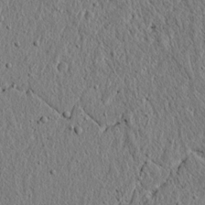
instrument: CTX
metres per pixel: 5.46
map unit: lAvf
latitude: 6.4412
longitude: 167.1998
